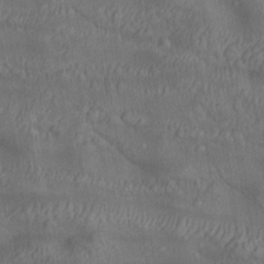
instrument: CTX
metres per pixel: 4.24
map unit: lAa
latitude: 22.6490
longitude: -137.7828
